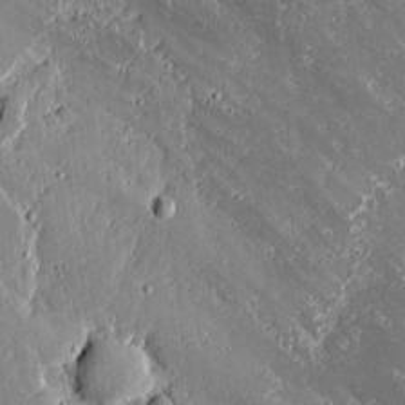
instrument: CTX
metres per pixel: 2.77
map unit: lAvf
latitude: 16.1578
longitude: -127.4993
